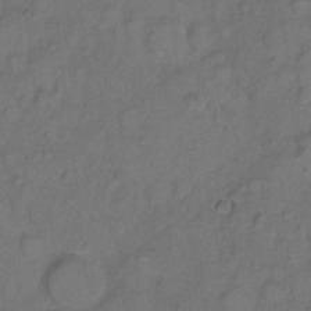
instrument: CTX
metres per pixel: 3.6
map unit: Hto
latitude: 7.0836
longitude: -61.4804
